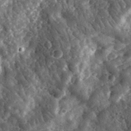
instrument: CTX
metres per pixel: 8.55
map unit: eHh
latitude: 34.0444
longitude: -78.5357
